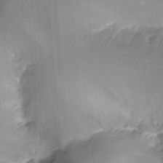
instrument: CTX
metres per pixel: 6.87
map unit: Ht
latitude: -17.4455
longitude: -44.5734
